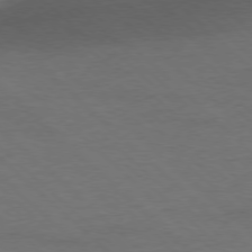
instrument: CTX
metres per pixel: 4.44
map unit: Ap
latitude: -78.1983
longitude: -86.4790
